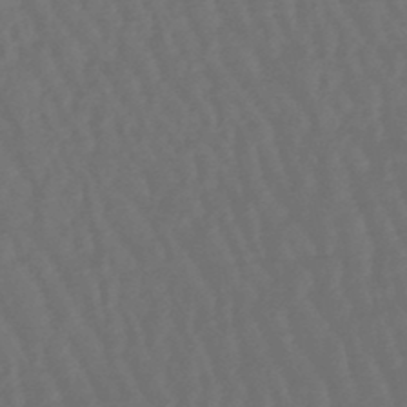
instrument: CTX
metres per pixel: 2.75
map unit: lHb
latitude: -47.9745
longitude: 79.5399
